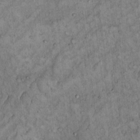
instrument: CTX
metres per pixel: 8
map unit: Hto
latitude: 14.1389
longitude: -57.5938
